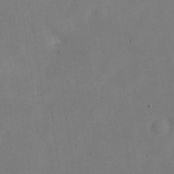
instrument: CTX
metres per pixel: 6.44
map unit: Nve
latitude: -24.9164
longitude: 107.5210
